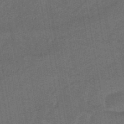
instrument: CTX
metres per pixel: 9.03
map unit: eHb
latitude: -43.1809
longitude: 87.1809
